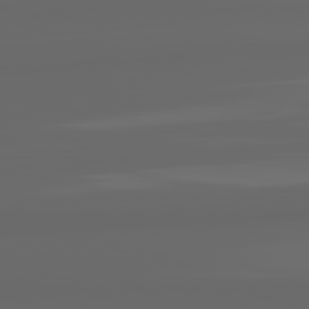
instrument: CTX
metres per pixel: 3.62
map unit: lApd
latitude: 82.0822
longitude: -168.9325
